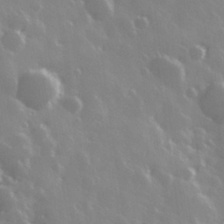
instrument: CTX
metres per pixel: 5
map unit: Hve
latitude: 28.4979
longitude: 146.5573
